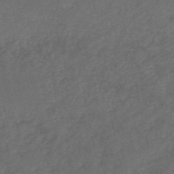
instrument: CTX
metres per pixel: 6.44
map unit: HNb
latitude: -46.0850
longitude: -47.2537
